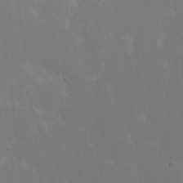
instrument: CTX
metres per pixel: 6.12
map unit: eHh
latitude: 16.0822
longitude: -72.2712
